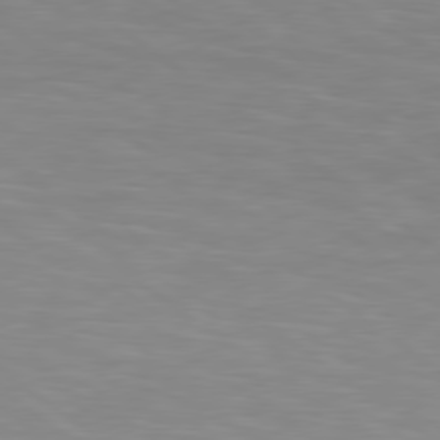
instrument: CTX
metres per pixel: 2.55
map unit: Hpe
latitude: 78.6302
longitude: 174.8596
